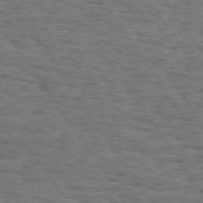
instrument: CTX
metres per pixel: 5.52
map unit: Hpe
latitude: 73.7072
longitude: -131.2159
